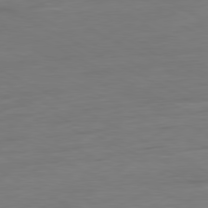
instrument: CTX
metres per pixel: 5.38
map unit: Ap
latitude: -80.8786
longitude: -77.7827
